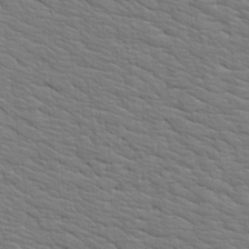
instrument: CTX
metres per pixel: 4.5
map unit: Aa
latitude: 19.5749
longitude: -141.7071
